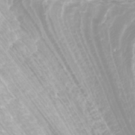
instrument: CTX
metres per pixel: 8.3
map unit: Htu
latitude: -9.9556
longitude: -74.5357
